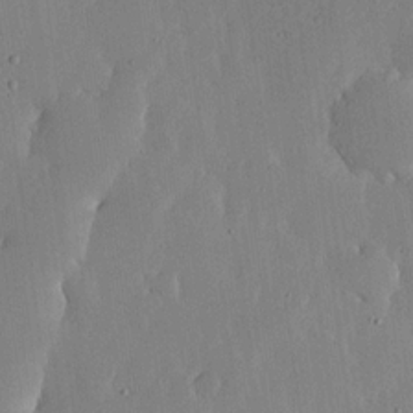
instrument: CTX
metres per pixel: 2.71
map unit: lHvf
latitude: 17.4049
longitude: -114.8380
